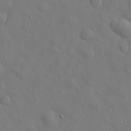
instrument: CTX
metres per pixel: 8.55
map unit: eHh
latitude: 30.2145
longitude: -73.0270
